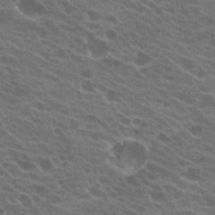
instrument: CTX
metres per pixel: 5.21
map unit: Hto
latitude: 22.1389
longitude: -38.3278
